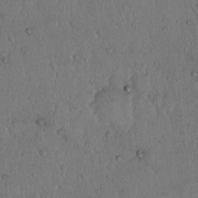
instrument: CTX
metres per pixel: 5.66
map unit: Hto
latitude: 14.5546
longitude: -56.8191
